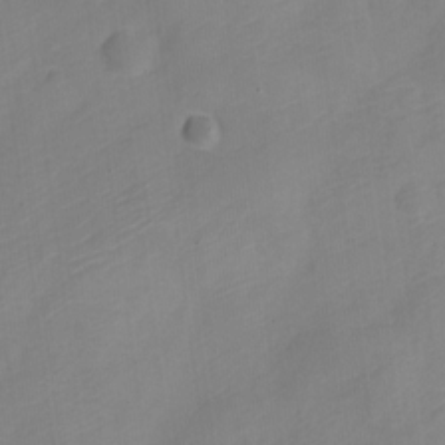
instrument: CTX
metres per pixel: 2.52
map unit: Nve
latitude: -21.8233
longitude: 106.7086
